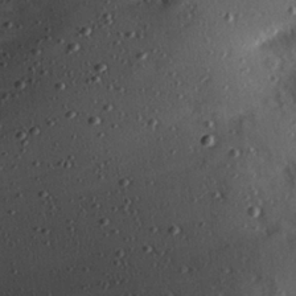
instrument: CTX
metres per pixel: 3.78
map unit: Hve
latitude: 26.1389
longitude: -93.7260
